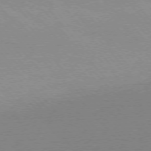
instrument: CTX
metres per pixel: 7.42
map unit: Ap
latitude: -76.4440
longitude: -60.1578
